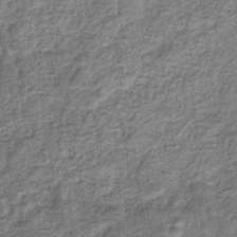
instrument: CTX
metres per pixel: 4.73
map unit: eHb
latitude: -34.3873
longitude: 76.1984
